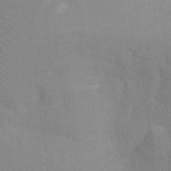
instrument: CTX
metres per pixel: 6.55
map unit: Ht
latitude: -4.9163
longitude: -25.8016
